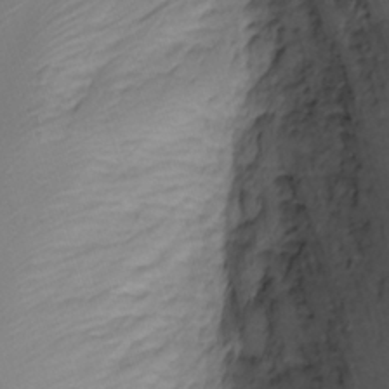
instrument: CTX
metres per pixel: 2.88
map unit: Nhu
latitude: -3.8800
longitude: -84.7813
